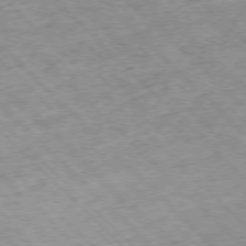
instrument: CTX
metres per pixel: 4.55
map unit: Hpe
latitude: -76.9731
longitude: -15.1970
